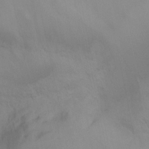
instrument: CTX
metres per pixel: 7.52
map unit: Nhu
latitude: -13.0487
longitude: -69.1781
